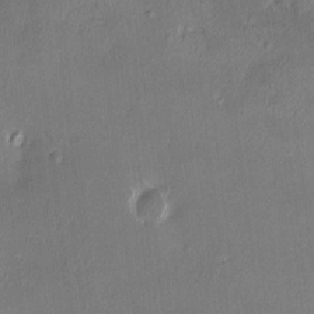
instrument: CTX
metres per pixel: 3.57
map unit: HNhu
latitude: 4.9703
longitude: 11.0675
